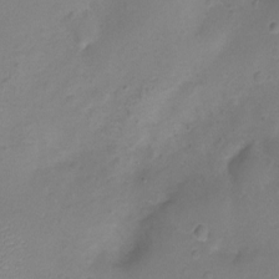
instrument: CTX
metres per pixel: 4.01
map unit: Ht
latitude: -6.1983
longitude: -19.8772
